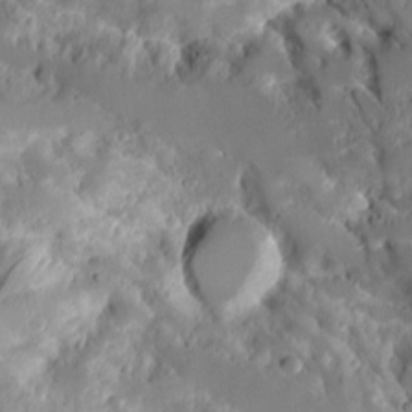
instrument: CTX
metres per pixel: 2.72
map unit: Aa
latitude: 10.6113
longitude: -126.3278
